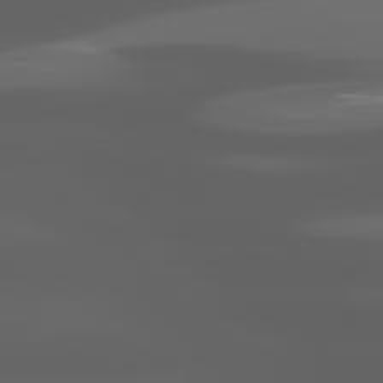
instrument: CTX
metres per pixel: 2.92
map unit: lApd
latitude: 80.6490
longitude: -140.3467
